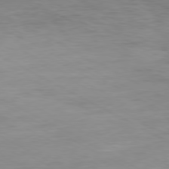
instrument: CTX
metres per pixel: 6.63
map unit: Ap
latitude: -80.3118
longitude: -76.8002
